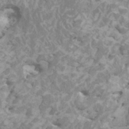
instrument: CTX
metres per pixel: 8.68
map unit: HNhu
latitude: -0.2362
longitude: 4.1039
